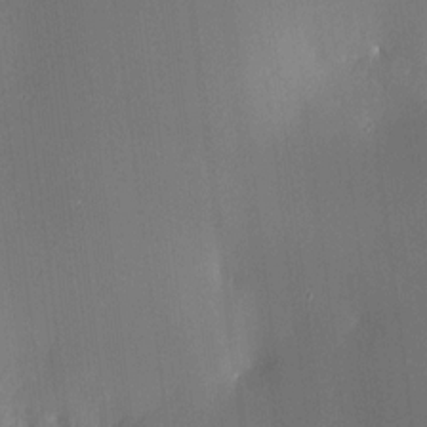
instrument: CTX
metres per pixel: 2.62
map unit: HNhu
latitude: 10.0633
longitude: 15.9556
